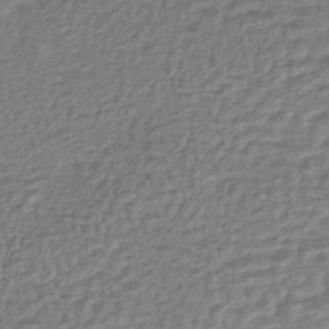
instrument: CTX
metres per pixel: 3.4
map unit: HNhu
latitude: -44.8408
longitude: 102.3684
